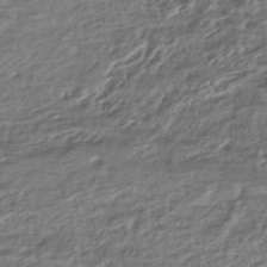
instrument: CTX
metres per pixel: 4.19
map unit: HNhu
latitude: -44.7841
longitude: 101.2753
